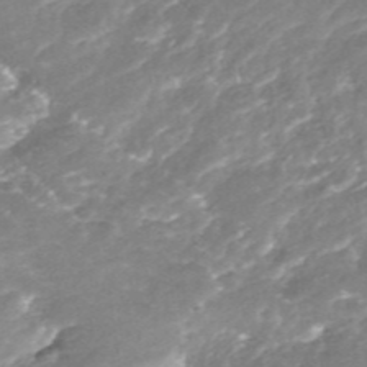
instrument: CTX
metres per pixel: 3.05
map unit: ANa
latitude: -41.3887
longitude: 103.9556
